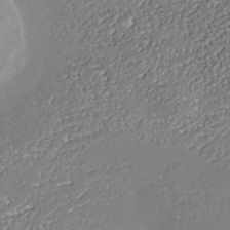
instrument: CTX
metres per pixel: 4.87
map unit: Nhe
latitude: -37.3887
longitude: -89.1215
